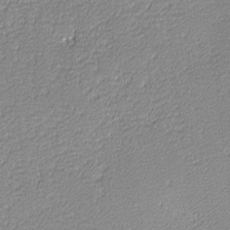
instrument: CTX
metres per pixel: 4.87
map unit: lHvf
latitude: -12.2929
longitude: -103.5938
